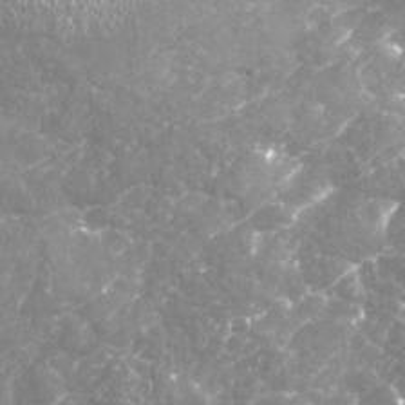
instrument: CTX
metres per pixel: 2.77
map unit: Nhu
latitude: -19.8989
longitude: -56.8946
